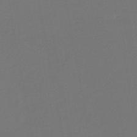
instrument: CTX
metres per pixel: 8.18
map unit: HNb
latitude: -47.3698
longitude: 56.7841
